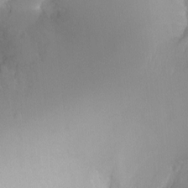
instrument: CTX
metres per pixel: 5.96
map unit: Ht
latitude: -0.9542
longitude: -19.0647
